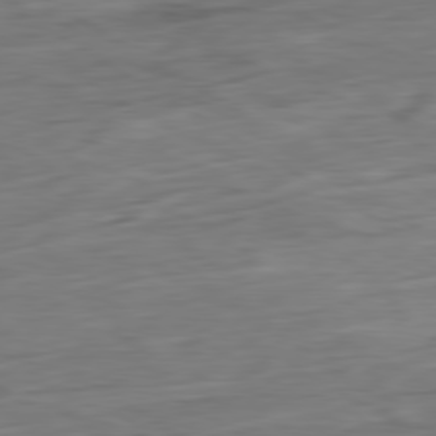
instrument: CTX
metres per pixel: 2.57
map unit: Ap
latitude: -80.6141
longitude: -68.6680
